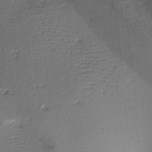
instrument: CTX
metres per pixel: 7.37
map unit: lAa
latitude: -8.8597
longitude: -124.7624
